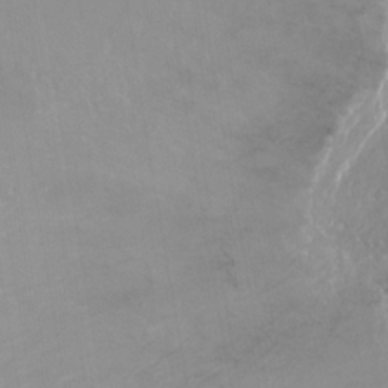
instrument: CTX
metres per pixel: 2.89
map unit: Ht
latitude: -15.5966
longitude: -41.5938
